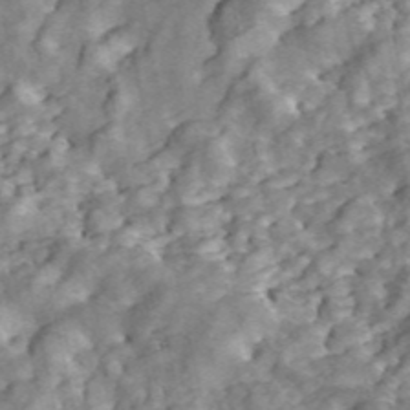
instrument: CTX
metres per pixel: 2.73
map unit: ANa
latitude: 46.1578
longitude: 25.2943
